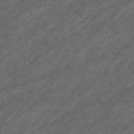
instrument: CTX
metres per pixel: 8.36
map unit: eHb
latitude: -32.4251
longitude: 70.9731
